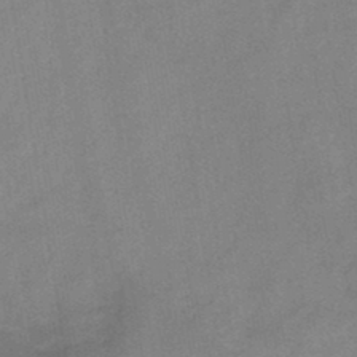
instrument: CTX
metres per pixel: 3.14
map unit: HNb
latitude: -45.0675
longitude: -38.4223
